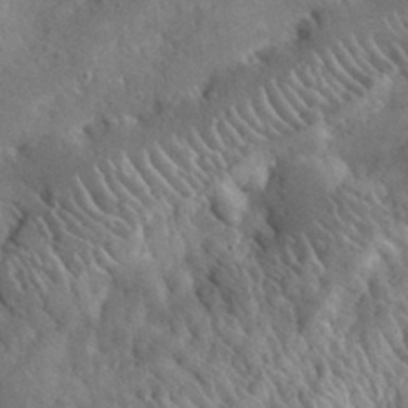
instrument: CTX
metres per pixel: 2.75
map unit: lHvf
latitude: 34.5734
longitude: -87.7638
